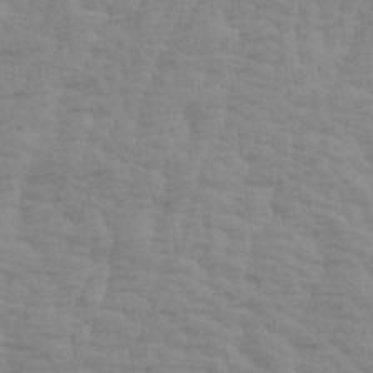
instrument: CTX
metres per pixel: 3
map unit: Ave
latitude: 13.8583
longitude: -134.2522
